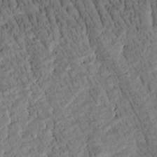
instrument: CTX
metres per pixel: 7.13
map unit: Htu
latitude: -3.7288
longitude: 171.7856
